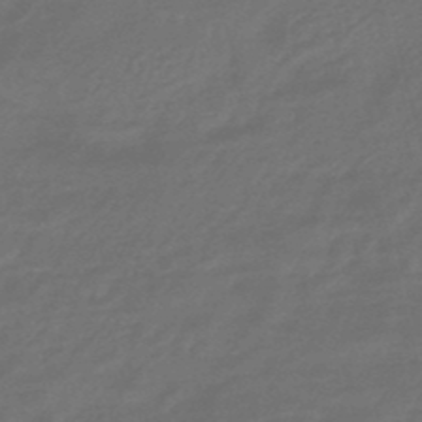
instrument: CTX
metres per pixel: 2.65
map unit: eHb
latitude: -47.5399
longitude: 86.9731
